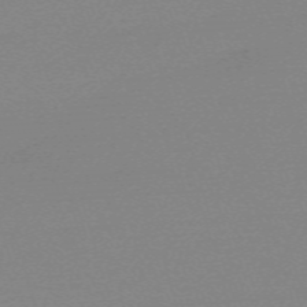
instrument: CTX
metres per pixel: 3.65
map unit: eHh
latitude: -62.0661
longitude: 52.3117
